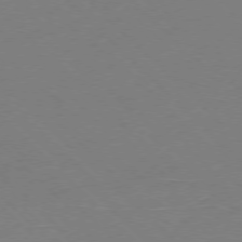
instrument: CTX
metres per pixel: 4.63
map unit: Ap
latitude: -77.3510
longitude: -68.9892
